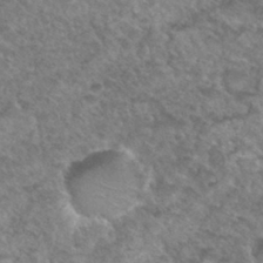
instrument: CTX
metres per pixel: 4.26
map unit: Hto
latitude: 33.1592
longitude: -49.2915
